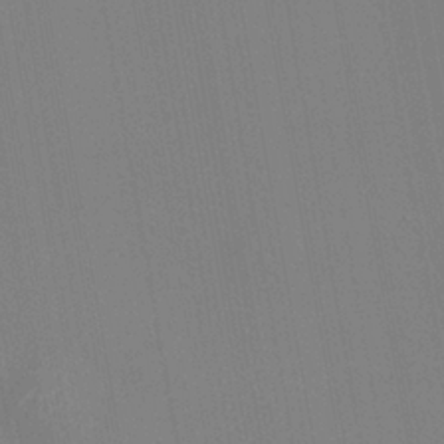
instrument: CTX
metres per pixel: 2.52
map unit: HNhu
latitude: 6.0255
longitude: 4.6707
